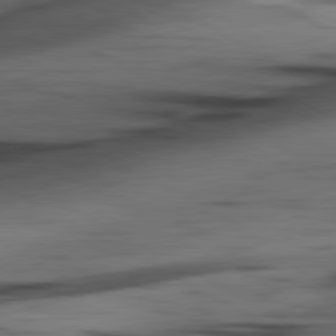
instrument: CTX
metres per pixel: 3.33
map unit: lApd
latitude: 80.8002
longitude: -84.8947
